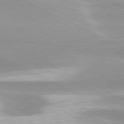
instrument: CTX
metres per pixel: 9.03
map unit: lApd
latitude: 79.9150
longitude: -120.5357
